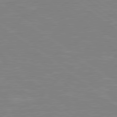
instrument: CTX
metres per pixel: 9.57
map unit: lApd
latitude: 79.1781
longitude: -92.1389
